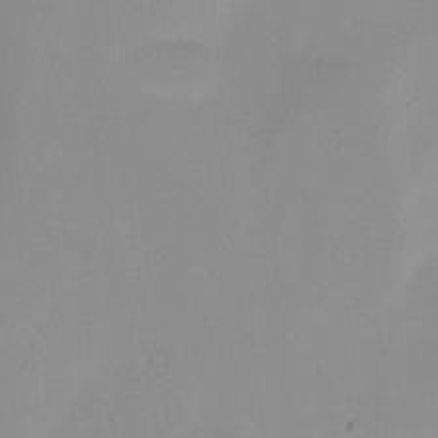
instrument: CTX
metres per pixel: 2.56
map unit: Ht
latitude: -9.5777
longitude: -28.8947
